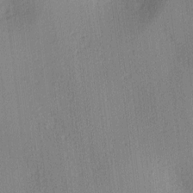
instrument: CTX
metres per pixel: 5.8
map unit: lAa
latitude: 3.6505
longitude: -111.7639
